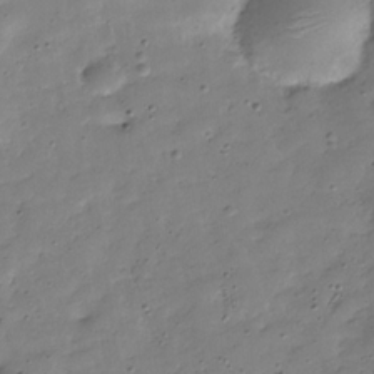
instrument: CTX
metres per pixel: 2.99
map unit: Hve
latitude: -30.5196
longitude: 90.4251
